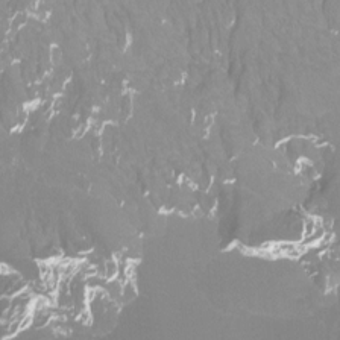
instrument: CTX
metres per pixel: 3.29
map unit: Htu
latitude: -13.0864
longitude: -46.3657
